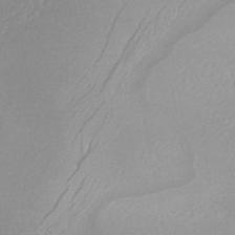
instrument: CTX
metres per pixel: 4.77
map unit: HNhu
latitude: -45.6155
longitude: 91.5777
